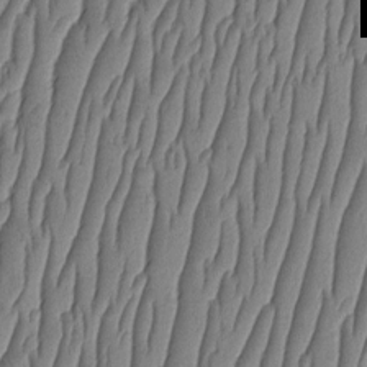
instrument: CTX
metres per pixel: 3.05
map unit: HNhu
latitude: -2.9352
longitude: 13.9367
